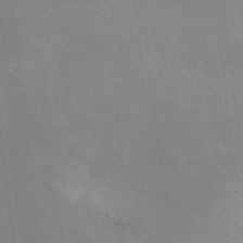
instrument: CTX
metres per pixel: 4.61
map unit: Nhu
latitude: -11.9556
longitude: -41.2725
